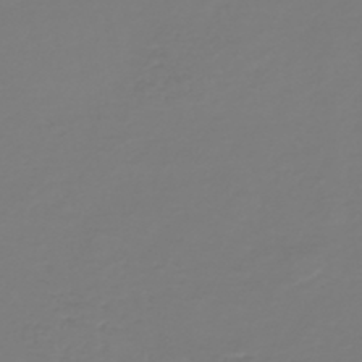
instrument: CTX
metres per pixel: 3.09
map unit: HNb
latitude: -46.5762
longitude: 54.6141
